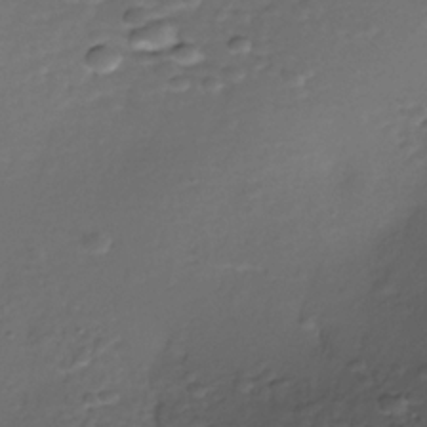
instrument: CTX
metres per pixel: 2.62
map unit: Nhe
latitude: -35.9745
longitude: -117.5749
